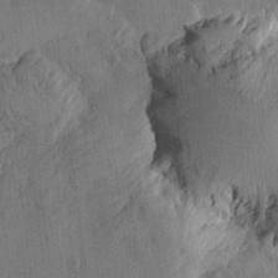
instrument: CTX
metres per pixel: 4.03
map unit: Htu
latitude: -2.6707
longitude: -176.1766
